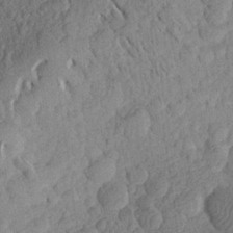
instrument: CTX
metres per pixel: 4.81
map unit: Aa
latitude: 26.9514
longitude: -143.6316
